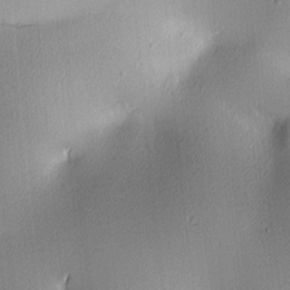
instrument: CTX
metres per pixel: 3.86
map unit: lAa
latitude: 3.0458
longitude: -116.2712
